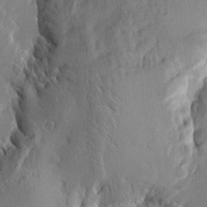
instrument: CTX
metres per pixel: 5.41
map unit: Htu
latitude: -1.7856
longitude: -176.9136
